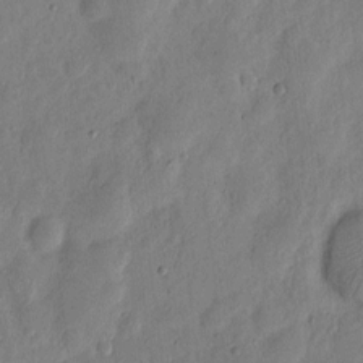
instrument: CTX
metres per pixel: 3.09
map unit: eHh
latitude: 6.1956
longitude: -71.4993
